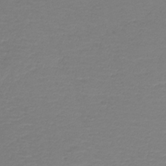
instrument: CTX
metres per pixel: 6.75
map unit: lHb
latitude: -42.4440
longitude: 76.7652
